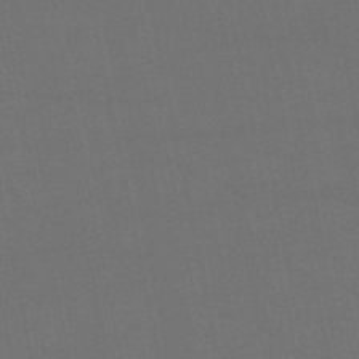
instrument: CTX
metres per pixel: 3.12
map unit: eHb
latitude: -50.5196
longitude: 70.2929
